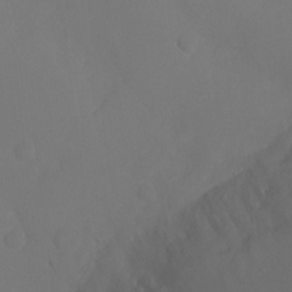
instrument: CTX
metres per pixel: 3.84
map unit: Ht
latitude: -6.8786
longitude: -27.7072
